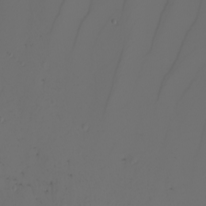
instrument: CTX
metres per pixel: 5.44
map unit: Nhu
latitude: -6.6896
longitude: -94.4979
